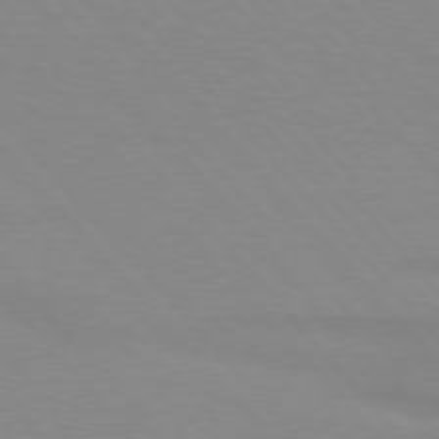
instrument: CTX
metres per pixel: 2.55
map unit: lApd
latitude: 76.1577
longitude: -84.4412
